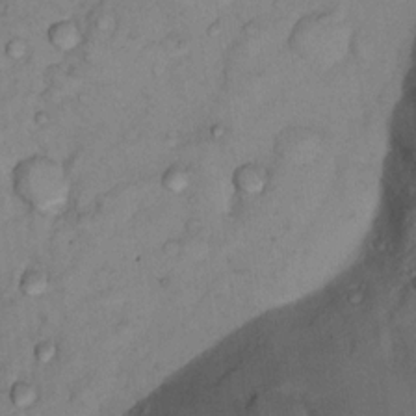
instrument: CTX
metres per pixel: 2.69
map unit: Nhu
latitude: 13.4427
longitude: -28.7246
